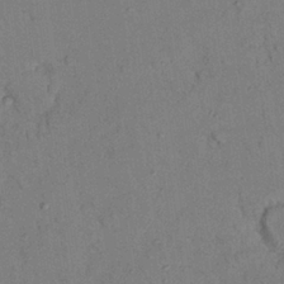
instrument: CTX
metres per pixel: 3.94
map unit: Nhu
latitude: 26.5168
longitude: -73.3104
